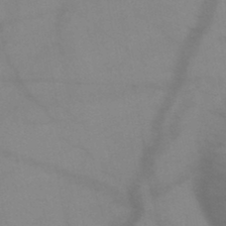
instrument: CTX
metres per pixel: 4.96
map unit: HNb
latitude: -45.4643
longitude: -41.0458
